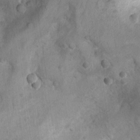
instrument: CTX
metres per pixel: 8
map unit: Ht
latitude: 4.3467
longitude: -29.6316
